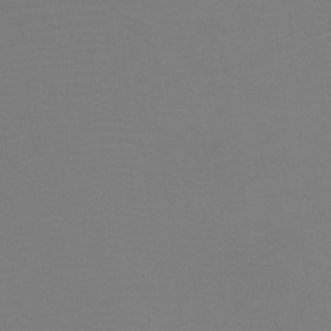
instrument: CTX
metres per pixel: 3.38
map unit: Htu
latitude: -12.7085
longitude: -70.8947
